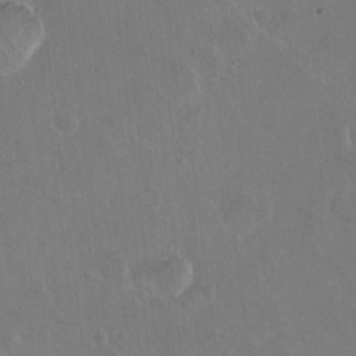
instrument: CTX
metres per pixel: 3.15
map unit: Hto
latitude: -14.0283
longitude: -41.9717
